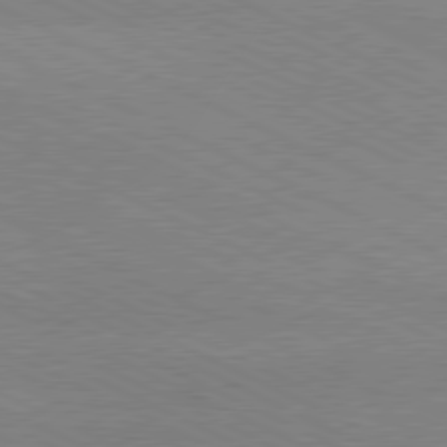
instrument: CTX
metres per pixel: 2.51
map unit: lApd
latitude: 79.9339
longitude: -128.7624
